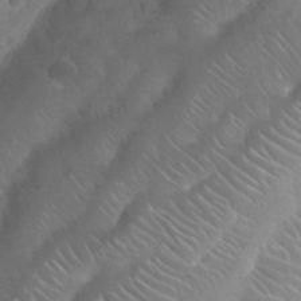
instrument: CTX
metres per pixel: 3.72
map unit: Nhu
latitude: 26.0255
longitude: -52.4412
